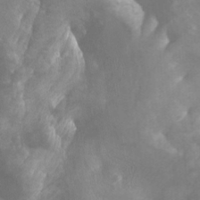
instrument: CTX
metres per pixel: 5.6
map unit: Ht
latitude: -4.6140
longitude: -63.0459
